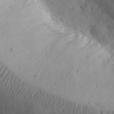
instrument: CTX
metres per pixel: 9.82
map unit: eHh
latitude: 30.8569
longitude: -68.5735
